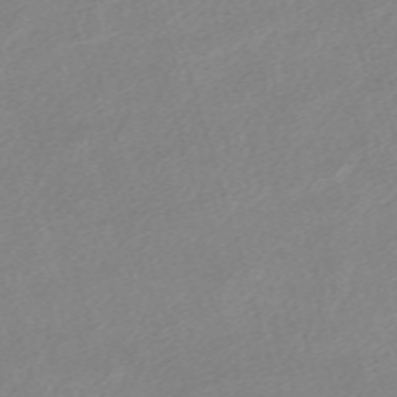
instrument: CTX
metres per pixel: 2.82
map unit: eHh
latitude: -61.2943
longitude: 53.5966
